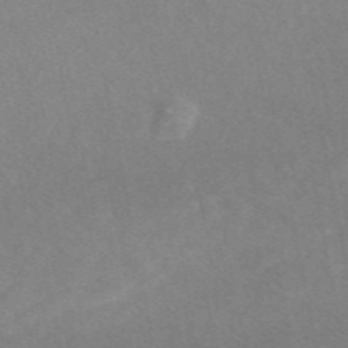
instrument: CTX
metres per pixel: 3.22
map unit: eAb
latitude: 48.6868
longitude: 118.9164
